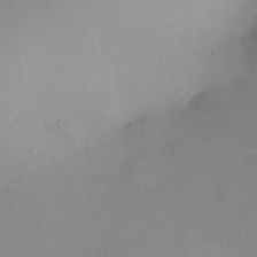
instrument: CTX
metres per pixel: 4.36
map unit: HNhu
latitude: 5.6505
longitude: 9.2565
